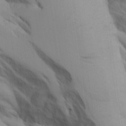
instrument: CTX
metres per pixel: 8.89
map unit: Aa
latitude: 25.1025
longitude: -131.8584
